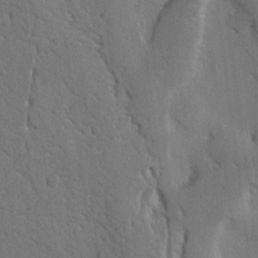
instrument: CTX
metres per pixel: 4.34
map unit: Nhu
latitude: 14.4601
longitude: -79.0459
